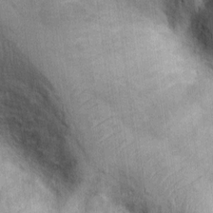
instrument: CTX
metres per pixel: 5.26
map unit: Ht
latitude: -2.3495
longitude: -13.8017
